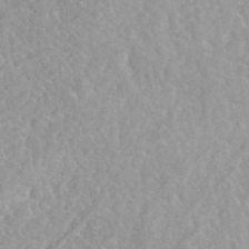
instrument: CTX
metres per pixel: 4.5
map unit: Nhu
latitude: 26.2523
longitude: -56.3467
